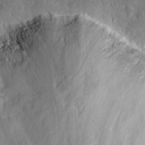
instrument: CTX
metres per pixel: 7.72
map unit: eHh
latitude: 15.0837
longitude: -73.1593
